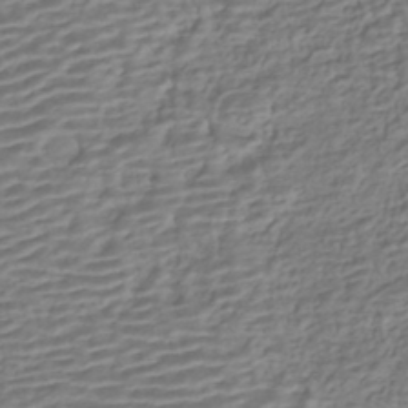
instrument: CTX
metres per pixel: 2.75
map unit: HNhu
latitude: -43.0108
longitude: 101.0108
